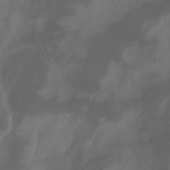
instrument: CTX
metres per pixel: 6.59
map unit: Aa
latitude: -7.4643
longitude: -79.5560
